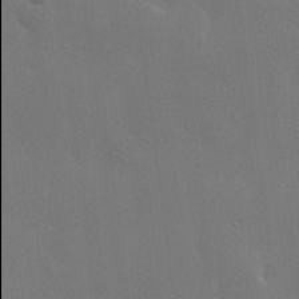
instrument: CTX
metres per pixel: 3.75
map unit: lHvf
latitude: 22.5357
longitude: 146.0094
